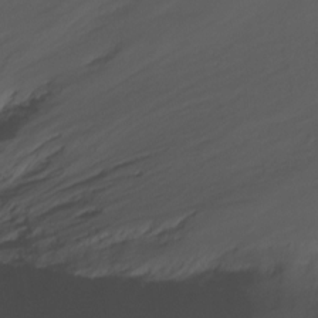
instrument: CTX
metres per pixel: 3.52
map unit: Ht
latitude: -6.6896
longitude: -34.2900
